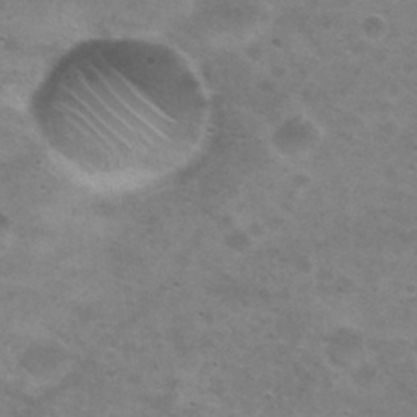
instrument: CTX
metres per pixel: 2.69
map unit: Nhu
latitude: 29.3481
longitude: -47.7450
